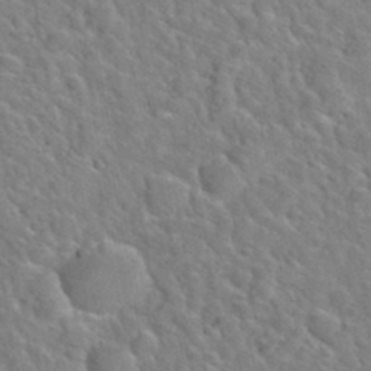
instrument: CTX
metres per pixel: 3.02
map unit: Hto
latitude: 35.7449
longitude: -49.2348
